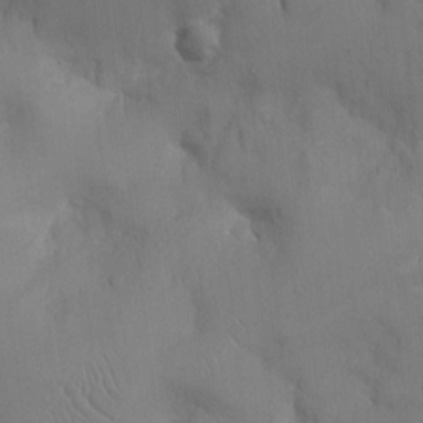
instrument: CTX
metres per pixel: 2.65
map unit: Ht
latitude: -4.6518
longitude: -13.7639
